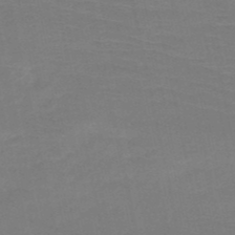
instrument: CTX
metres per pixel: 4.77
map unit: HNb
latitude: -50.3306
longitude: -43.1970
